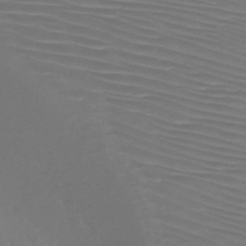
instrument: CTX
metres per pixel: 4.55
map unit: HNb
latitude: -47.2376
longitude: -42.1767
